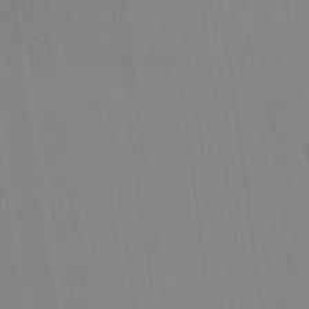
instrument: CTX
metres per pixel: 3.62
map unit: HNhu
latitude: 5.5938
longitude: 4.6329
